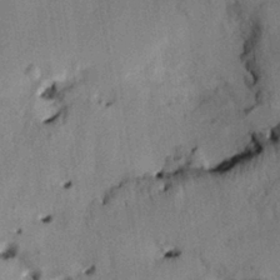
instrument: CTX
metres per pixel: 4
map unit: HNhu
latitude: 14.3279
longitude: 10.7652
